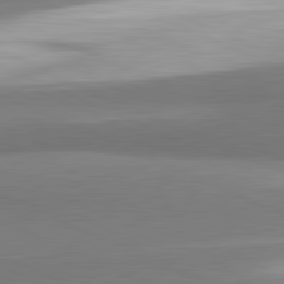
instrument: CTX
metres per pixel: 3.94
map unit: lApd
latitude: 81.6505
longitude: 166.1606
